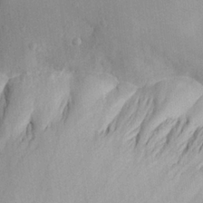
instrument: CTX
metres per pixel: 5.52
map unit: Aa
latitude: 25.8583
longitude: -144.7435
